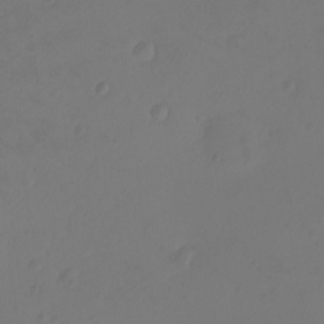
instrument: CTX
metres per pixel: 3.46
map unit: eHh
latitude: -2.9352
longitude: -74.2712
